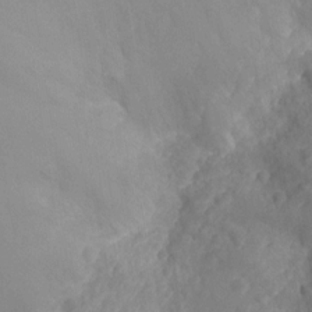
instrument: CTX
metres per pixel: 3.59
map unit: Ht
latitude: -11.7667
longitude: -24.0822
